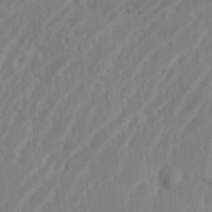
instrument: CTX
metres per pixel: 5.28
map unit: eHh
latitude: 34.6679
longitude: -133.5938
